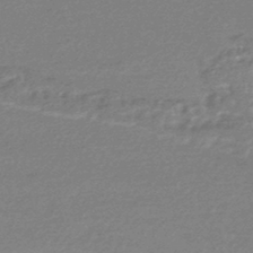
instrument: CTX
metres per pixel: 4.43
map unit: HNhu
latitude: -45.2376
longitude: 93.4832
